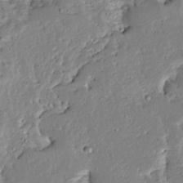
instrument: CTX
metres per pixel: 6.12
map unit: Ave
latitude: 12.6302
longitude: -137.8206
